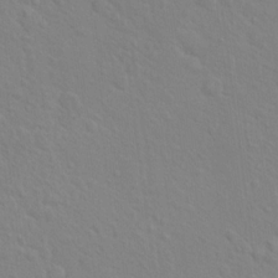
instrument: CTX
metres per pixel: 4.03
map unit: Hto
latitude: 16.3845
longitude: -39.6505
